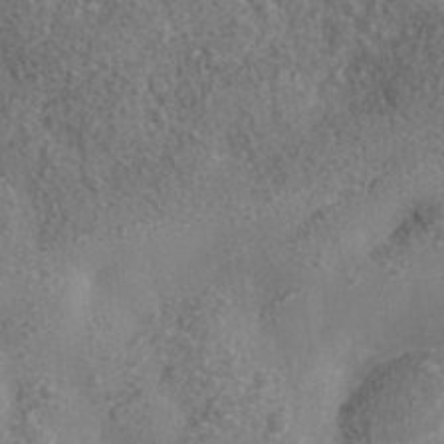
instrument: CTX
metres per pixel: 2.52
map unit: Nhe
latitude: -35.8989
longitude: -130.2712
